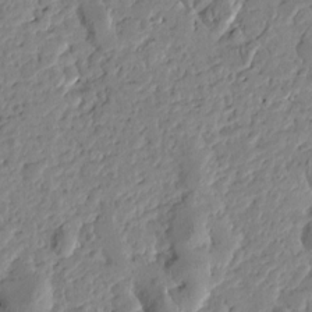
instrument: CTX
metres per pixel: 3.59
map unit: Htu
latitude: -1.0487
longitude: -178.4601
